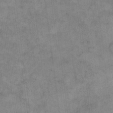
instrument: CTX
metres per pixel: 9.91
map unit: eHh
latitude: 14.6680
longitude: -66.8569
